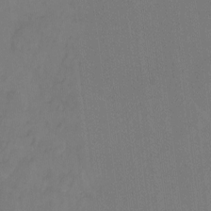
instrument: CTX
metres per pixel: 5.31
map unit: Hto
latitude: -11.0864
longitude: -38.7246
